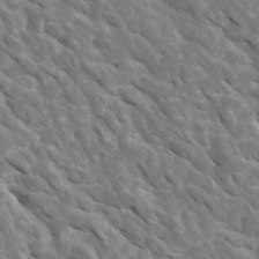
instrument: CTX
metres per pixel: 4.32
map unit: Htu
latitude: 1.5560
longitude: 142.9541
